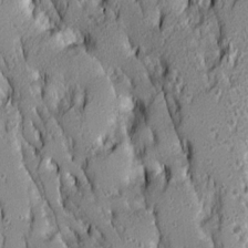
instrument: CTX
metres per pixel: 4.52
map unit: Ave
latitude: 14.1767
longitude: -131.6127
